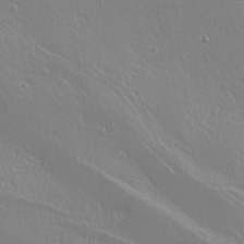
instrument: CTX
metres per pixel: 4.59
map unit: lAvf
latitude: 14.5735
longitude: -126.1578
